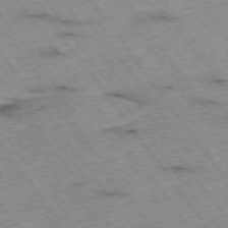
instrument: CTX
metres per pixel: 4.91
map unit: Hpe
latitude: -74.8219
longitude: 4.0472
